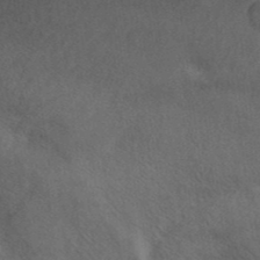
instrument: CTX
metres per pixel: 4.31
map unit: ANa
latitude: 39.3859
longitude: 30.0472
